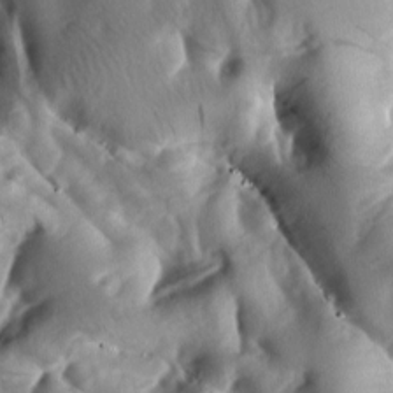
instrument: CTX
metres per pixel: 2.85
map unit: lAa
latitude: -8.0472
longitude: -126.4412
